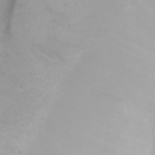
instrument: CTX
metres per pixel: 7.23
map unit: eHh
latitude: 21.6505
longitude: -64.1956
